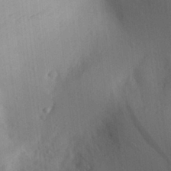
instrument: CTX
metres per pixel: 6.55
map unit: Aa
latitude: 29.4615
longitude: -145.6127
